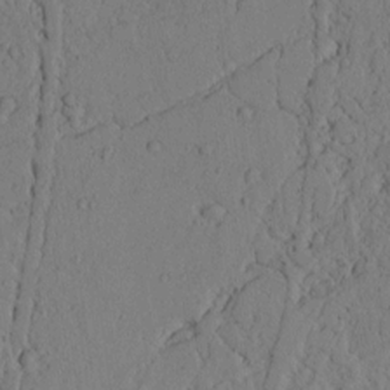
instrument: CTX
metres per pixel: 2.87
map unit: lAvf
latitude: 4.8947
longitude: 159.7855
